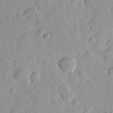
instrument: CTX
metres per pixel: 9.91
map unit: Hve
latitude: 23.8772
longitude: 149.0487
